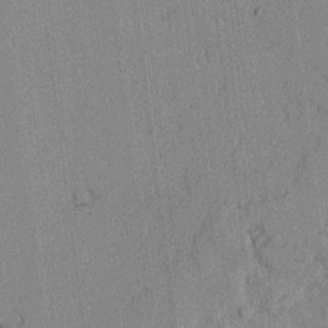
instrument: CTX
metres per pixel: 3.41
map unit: lAvf
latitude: -1.5022
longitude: -109.3292
